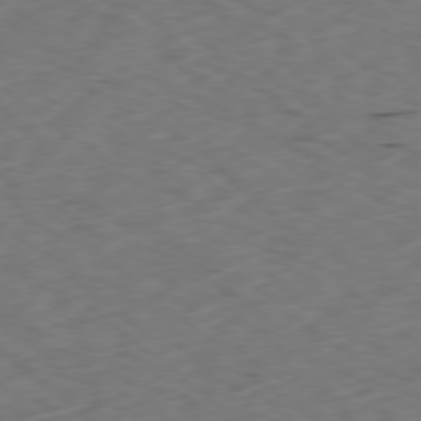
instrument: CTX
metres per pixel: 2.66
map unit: Ap
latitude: -78.4818
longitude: -74.2900
